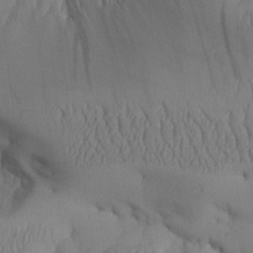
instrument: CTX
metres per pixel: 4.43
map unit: Aa
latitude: 24.9513
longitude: -128.1578
